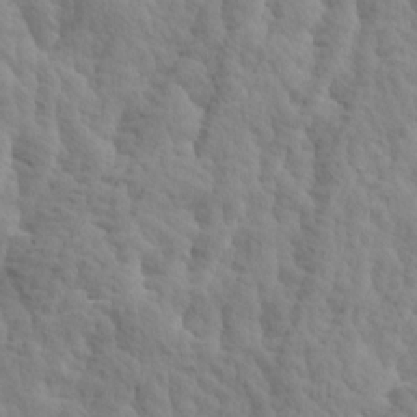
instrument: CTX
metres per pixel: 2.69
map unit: Ave
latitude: 14.5546
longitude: -135.5749
